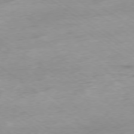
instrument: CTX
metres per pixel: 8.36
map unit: Hpe
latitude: -78.9163
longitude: -22.6679
